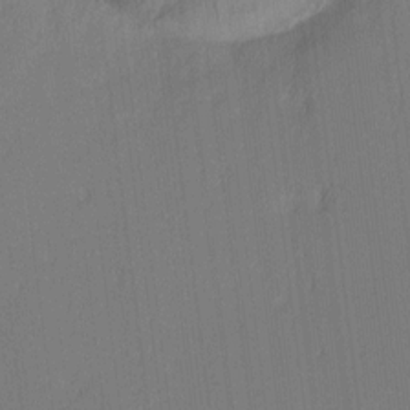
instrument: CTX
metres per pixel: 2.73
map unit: Ave
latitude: 12.7058
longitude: -107.2348
